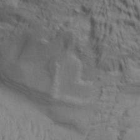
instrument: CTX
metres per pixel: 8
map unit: Aa
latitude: 32.2523
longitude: -135.7449
